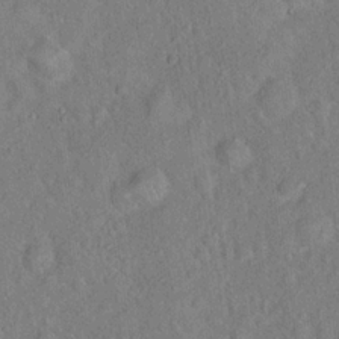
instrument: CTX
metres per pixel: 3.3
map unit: Hto
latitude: 17.6505
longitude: -52.7813
